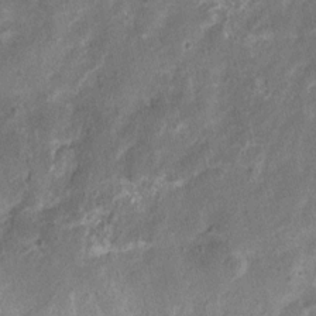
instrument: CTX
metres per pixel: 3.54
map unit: Nhu
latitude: 3.4993
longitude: -16.3656
